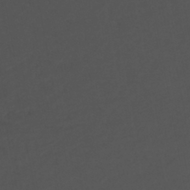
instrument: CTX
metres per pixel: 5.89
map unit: ANa
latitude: -41.6155
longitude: 104.6896
